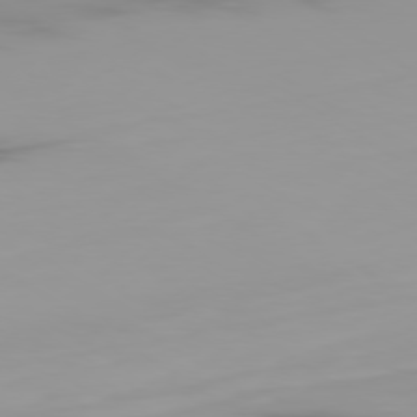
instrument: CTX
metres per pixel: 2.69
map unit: Ap
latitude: -79.4454
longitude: -95.5749
